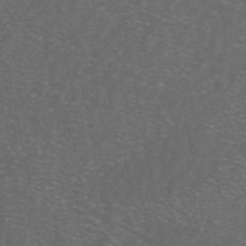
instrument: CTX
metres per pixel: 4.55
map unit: ANa
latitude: 44.5734
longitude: 24.7463
